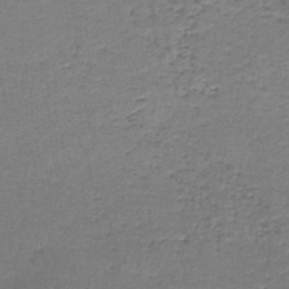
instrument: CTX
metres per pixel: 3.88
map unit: lHb
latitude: -43.3131
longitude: 58.3117
